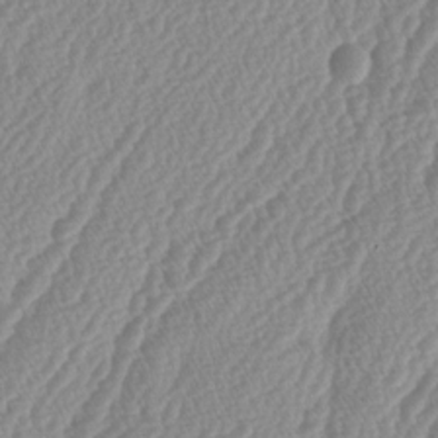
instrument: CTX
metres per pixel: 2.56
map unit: lAa
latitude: -4.9541
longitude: -129.7072
